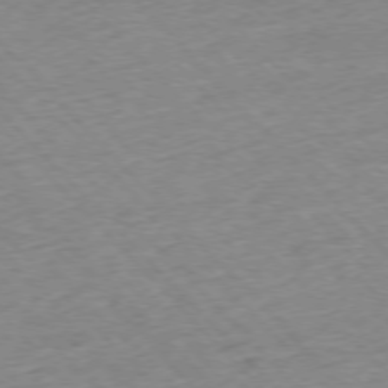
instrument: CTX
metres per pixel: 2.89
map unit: Ap
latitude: -76.4629
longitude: -87.4615
